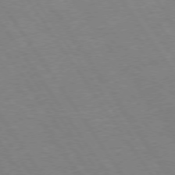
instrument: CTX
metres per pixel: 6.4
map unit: Hpe
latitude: 74.0255
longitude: -140.6490
